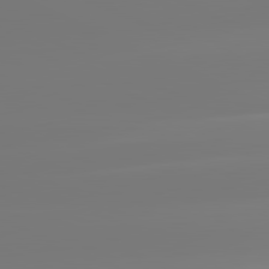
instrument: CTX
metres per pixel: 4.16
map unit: lApd
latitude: 81.6505
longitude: -148.6302
